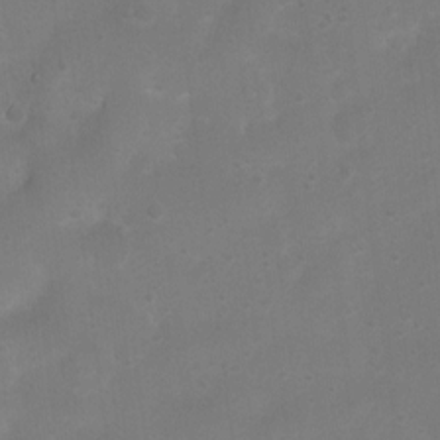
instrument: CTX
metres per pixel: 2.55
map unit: Nhu
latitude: 4.1389
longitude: -26.6680
